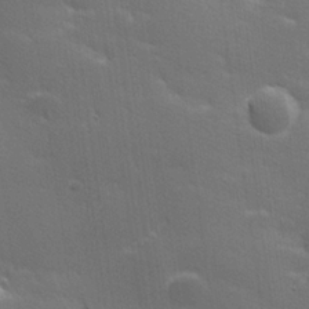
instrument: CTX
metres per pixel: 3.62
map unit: lHvf
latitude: 26.3467
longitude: 141.7289
